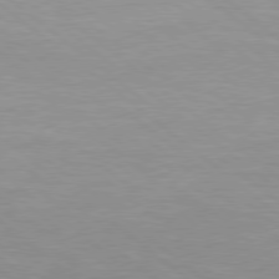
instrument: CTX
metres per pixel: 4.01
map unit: Hpe
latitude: 78.3090
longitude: -141.6882
